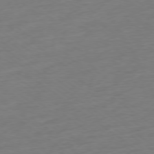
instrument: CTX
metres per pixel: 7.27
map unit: Ap
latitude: -78.9541
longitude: -68.1767
